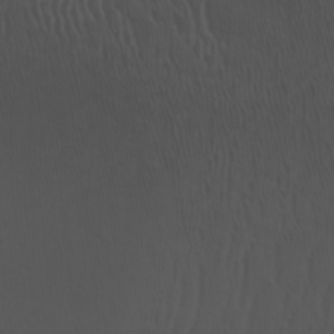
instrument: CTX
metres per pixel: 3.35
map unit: Htu
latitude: -6.8219
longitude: -68.1766
